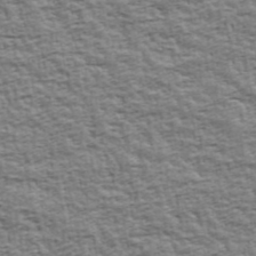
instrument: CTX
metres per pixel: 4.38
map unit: Ave
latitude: 43.2159
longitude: -112.4412
